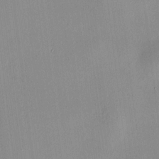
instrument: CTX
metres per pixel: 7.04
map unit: HNhu
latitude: 8.2901
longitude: 13.3699
